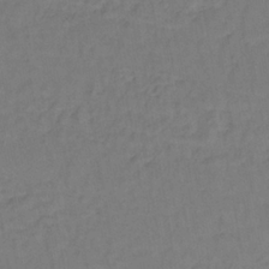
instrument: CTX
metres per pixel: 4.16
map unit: lHb
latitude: -35.2376
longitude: 64.7274
